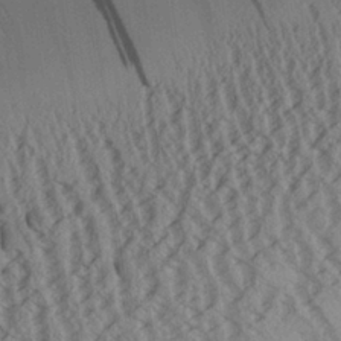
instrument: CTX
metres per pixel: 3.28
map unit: Aa
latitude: 25.8205
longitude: -134.3278
